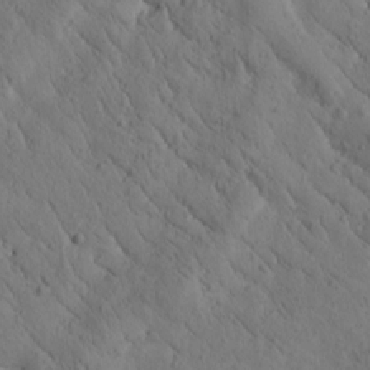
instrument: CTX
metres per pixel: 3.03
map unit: Htu
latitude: -0.2929
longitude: 175.2187
